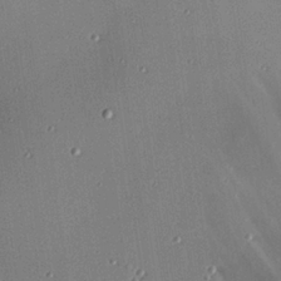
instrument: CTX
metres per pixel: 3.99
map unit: Hve
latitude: 25.6504
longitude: -90.8191
